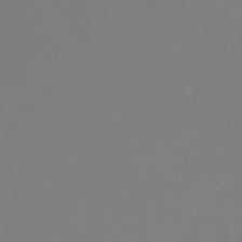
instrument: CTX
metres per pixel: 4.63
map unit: lHb
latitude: -41.7666
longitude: 65.0298
